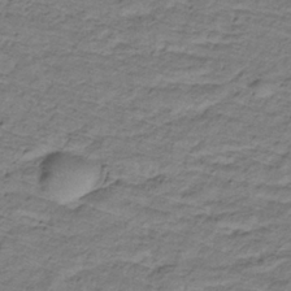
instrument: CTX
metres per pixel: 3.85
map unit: lHb
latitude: -32.6141
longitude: 65.5021
